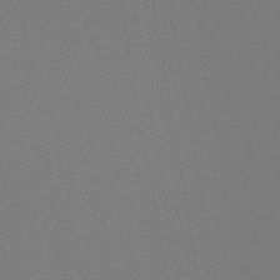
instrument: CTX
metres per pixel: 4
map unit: HNb
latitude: -48.2929
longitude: 59.7855
